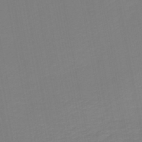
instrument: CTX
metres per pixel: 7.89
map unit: lHb
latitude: -46.8408
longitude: 74.3496
